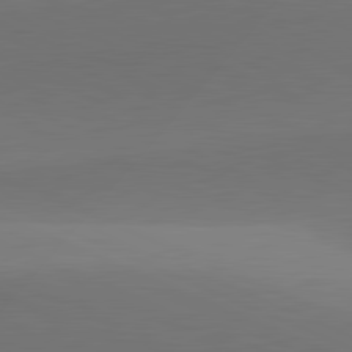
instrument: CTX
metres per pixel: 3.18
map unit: lApd
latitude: 81.8016
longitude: 130.9164
